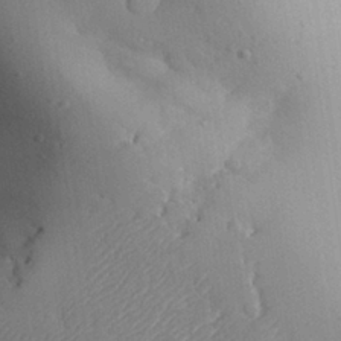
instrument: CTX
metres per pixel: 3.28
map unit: Aa
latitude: 27.1025
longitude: -129.0269
